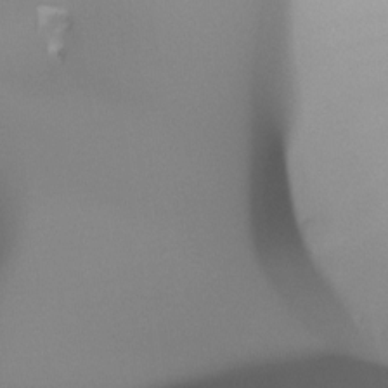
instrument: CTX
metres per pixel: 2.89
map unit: Ht
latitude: -16.8975
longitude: -46.0444
